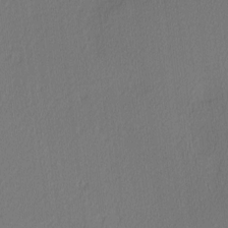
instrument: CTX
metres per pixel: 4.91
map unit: Ave
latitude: 2.8380
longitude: -115.3859
